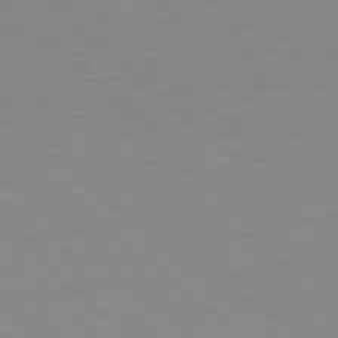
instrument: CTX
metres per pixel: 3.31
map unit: Hpe
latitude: 78.0444
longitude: -176.4034
